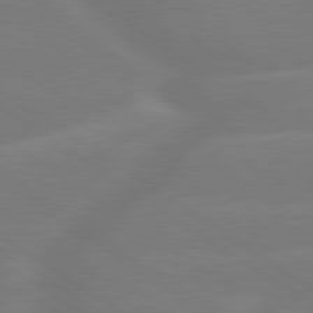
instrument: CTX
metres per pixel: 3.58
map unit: lApd
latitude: 79.6694
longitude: -142.4223
